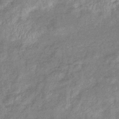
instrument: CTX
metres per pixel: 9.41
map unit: eHb
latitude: -38.3873
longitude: 77.9745
